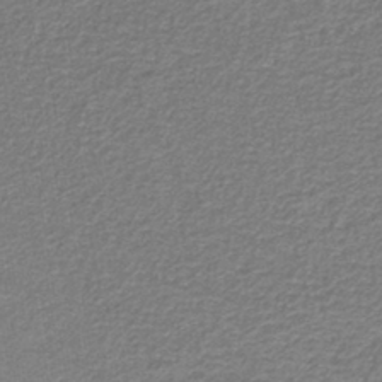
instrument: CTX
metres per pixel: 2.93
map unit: eAb
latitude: -39.5777
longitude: 51.9556
